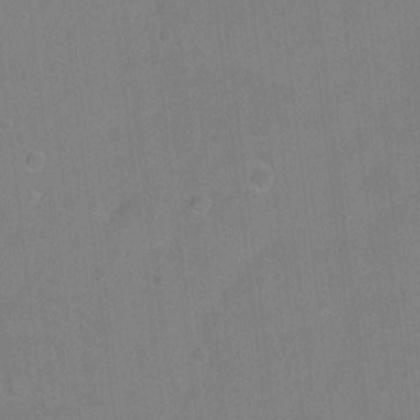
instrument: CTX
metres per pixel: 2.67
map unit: Hto
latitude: -5.2565
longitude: -35.8394
